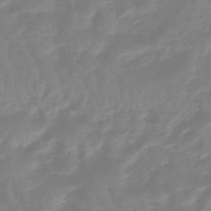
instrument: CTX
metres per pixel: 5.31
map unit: eHb
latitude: -45.8611
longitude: 81.8423
